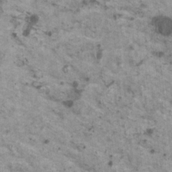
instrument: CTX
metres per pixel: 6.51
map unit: HNhu
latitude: 2.6490
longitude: 4.4251
